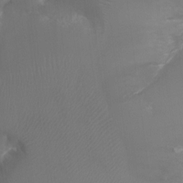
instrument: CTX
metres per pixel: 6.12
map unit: Ht
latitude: -18.0661
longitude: -43.9906
